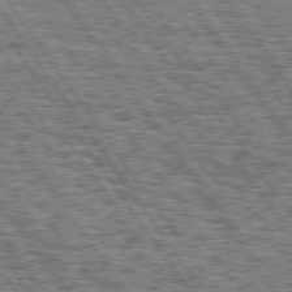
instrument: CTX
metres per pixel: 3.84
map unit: Hpe
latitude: 74.9514
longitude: -153.7450
